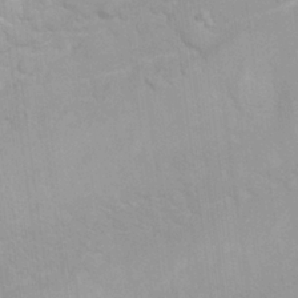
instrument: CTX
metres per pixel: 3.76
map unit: Nhu
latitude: 26.4601
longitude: -62.1956
